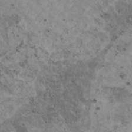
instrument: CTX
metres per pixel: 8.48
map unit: HNhu
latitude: 3.4048
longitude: 4.6329
